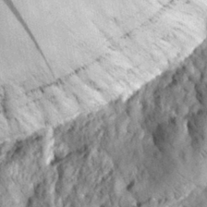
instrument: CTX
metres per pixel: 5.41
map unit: eHh
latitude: 30.8380
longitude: -69.7639
